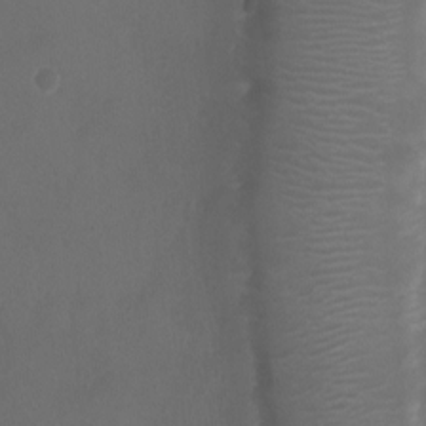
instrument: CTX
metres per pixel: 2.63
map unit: Ht
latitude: -1.7100
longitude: -18.9513
